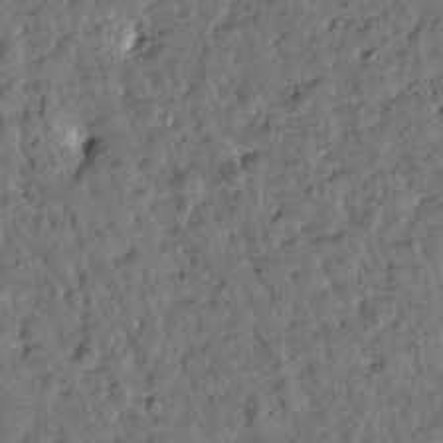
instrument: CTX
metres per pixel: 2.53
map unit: Htu
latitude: 0.3656
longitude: -179.6127
